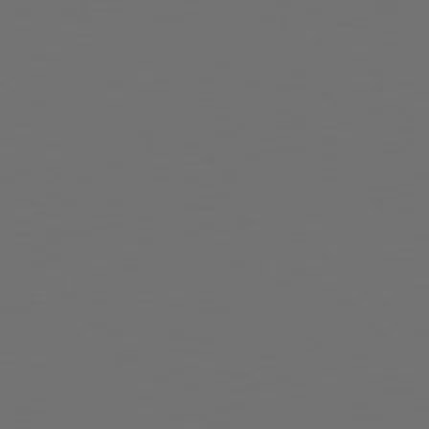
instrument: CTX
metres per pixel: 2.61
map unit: Hpe
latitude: 78.2523
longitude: -173.7827
